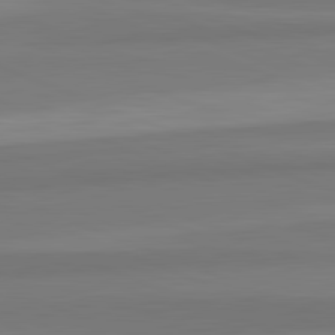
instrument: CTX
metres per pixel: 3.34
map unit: lApd
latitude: 82.4034
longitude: 177.4832
